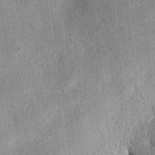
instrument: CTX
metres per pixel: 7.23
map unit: eHh
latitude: 0.1577
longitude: 15.0676
